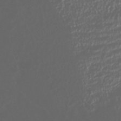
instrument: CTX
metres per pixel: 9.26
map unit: HNhu
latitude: -40.8408
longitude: 101.8233
